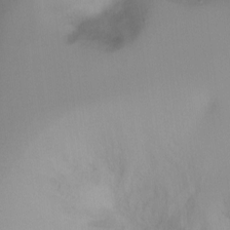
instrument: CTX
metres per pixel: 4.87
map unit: Ht
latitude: -9.6911
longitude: -28.8569
